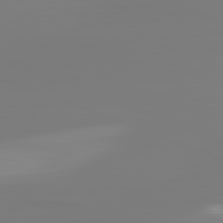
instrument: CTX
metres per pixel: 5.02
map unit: lApd
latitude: 82.0633
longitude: -159.2915
